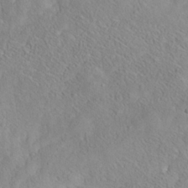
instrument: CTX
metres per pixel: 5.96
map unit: Nhe
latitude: -37.8800
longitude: 138.9164
